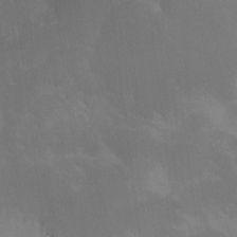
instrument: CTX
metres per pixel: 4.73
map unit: Ht
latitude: -10.4251
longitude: -40.3278
